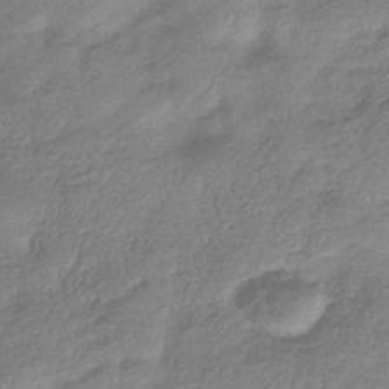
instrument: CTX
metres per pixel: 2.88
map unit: eHb
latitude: -38.1039
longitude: 81.3699
